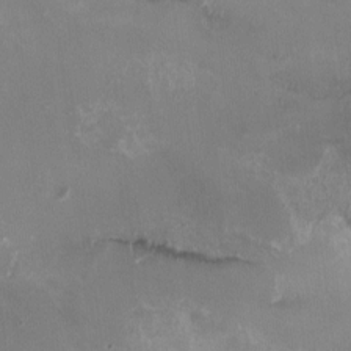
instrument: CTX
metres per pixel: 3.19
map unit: HNhu
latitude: -1.1998
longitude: -1.8205
